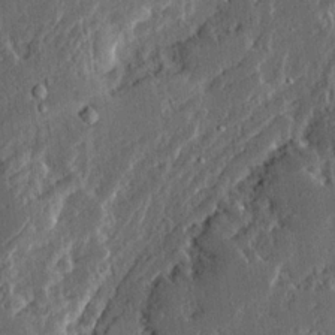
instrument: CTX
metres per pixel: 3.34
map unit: Ave
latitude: 14.3090
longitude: -137.3104
